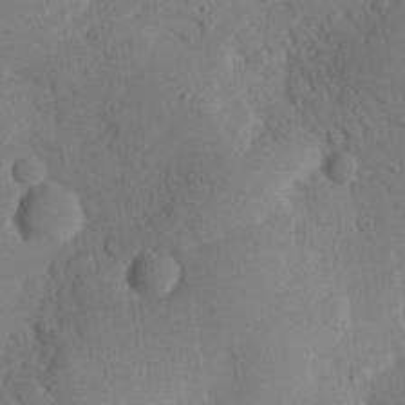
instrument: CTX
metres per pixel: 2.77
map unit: eHh
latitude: 27.2915
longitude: -79.9717
